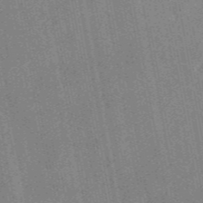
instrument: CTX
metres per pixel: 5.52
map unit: eAb
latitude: 48.3656
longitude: 104.0661
